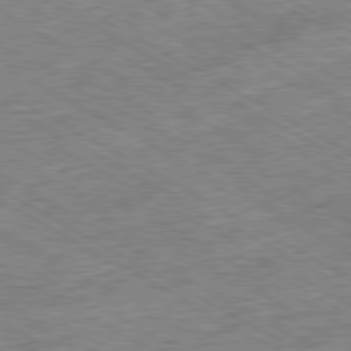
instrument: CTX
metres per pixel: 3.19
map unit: Ap
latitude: -80.4062
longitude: -85.7639
